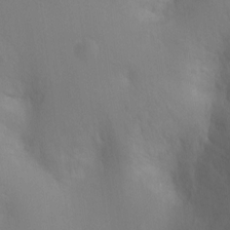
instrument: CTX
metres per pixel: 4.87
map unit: Ht
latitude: -4.8219
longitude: -25.7638
